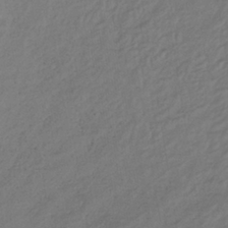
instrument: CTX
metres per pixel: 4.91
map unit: lHb
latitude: -37.5588
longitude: 70.8786
